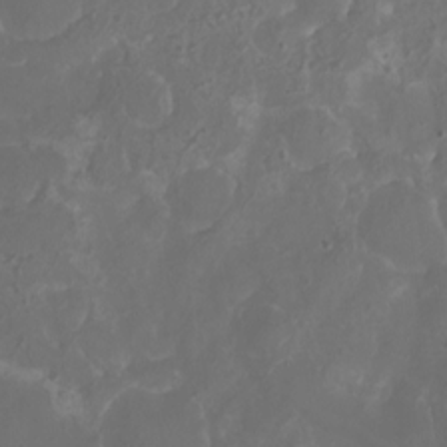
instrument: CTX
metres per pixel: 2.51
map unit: eHh
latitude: -6.5384
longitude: -77.4426
